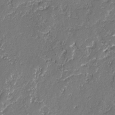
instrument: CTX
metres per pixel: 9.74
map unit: lAvf
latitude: -0.2929
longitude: -108.8002
